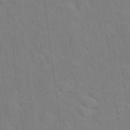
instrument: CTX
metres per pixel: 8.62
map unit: Hto
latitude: 20.6302
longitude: -54.1389
